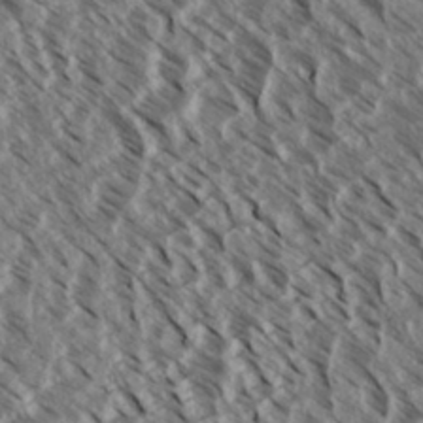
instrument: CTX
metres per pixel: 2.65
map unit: eHh
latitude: 34.9135
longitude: -139.5749
